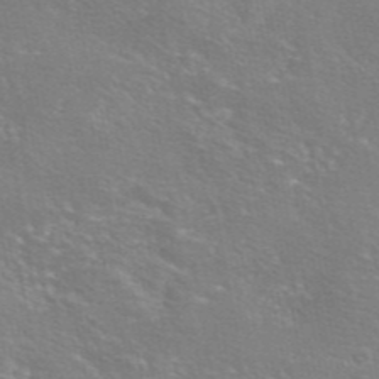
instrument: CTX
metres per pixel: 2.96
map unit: eAb
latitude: 46.0444
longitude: 106.4440
